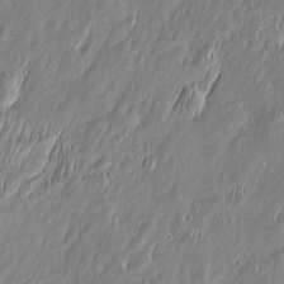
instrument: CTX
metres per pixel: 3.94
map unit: Htu
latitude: -6.1039
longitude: 175.0864
